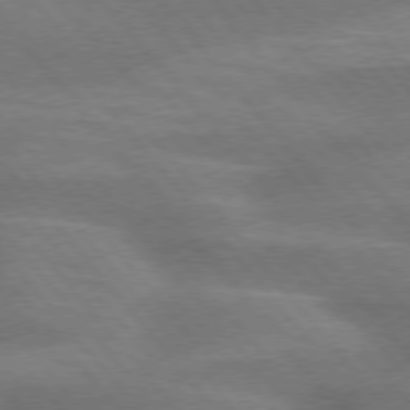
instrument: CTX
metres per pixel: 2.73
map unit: lApd
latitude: 75.5560
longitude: -58.3656
